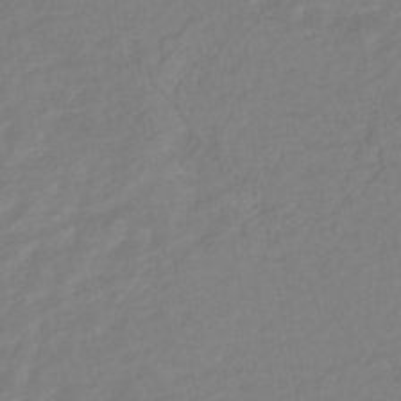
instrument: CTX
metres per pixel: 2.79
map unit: HNhu
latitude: -45.0486
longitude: 103.3132
